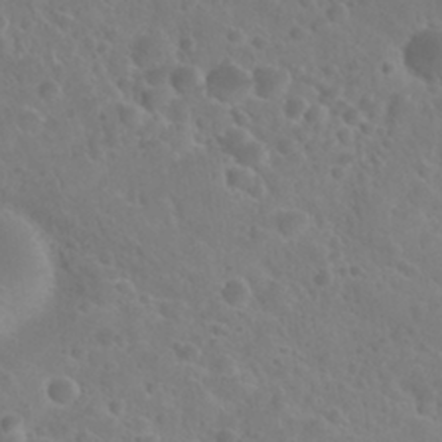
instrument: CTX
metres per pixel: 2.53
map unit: Nhu
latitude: 28.5734
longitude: -55.4426
